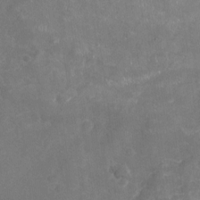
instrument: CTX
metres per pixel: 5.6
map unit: Nhu
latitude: -18.4629
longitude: -56.9702
